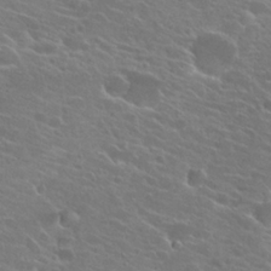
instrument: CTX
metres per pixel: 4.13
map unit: Hto
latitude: 23.2726
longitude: -39.4615
